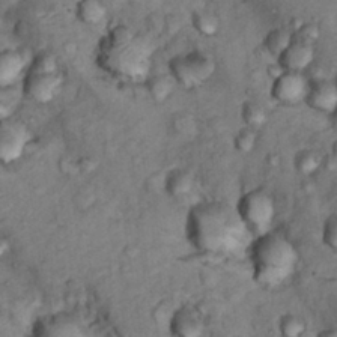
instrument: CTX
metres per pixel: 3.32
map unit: Hto
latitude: 14.4034
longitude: -30.1767
